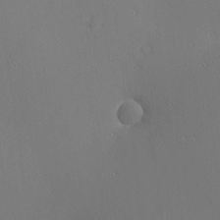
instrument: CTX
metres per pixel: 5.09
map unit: Nhu
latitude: 0.3089
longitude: -78.2334
